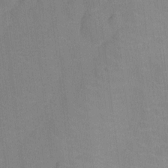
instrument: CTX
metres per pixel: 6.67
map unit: Nhu
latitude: -13.1431
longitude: -24.2144
